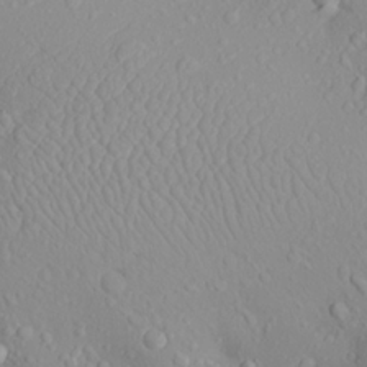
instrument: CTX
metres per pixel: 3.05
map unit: Aa
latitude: 23.4804
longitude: -144.1389
